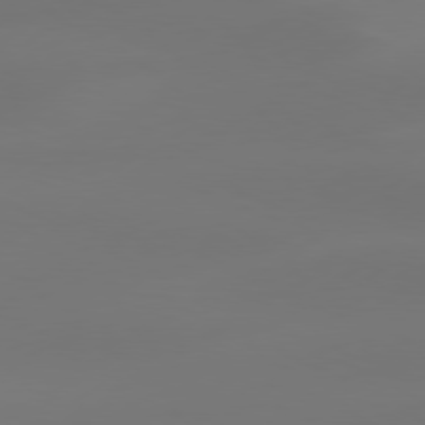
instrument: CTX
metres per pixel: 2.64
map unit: Hpe
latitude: 78.4412
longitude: -129.4804
